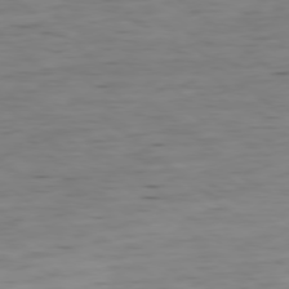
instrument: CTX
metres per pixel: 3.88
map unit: Ap
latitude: -78.9730
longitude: -59.9528
